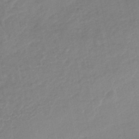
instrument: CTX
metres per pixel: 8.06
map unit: HNhu
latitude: -46.6707
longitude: 93.1242
